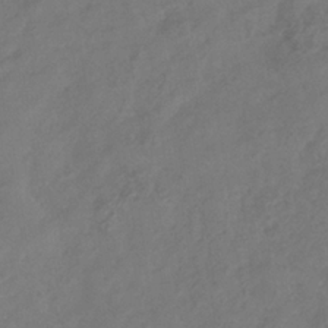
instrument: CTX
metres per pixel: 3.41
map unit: Hve
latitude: -34.1606
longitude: 90.2551
